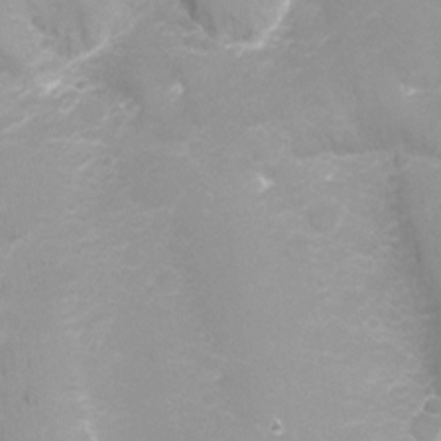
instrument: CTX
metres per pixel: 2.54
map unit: Nhu
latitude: -10.7463
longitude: -36.0444
